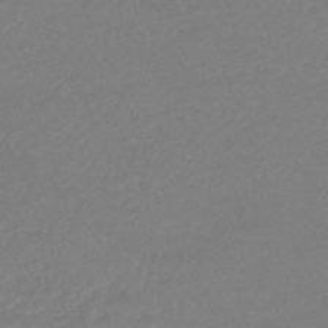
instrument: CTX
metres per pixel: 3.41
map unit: HNhu
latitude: -48.1795
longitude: 103.4832
